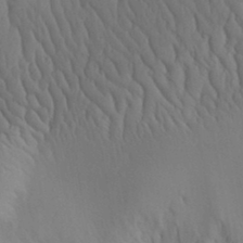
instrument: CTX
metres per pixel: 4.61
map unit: Aa
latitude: 30.5735
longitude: -144.0255
